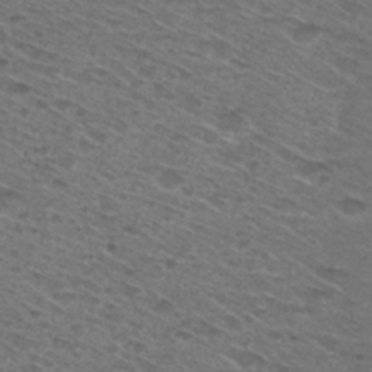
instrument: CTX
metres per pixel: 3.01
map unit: Hto
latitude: 29.2348
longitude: -47.4427
